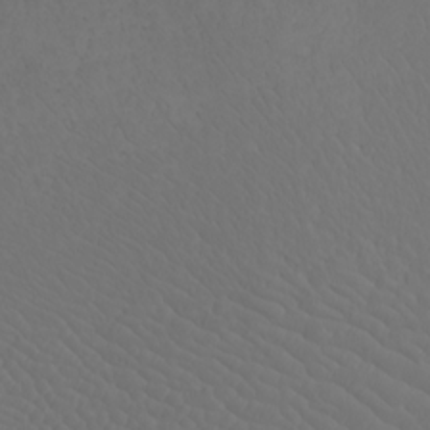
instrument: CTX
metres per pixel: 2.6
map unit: Nhu
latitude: -7.6533
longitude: -89.8206
